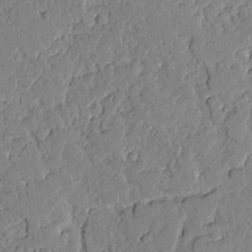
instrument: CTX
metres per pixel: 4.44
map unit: Aa
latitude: 11.2726
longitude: -128.6112
